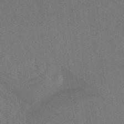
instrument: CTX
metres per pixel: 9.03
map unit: lHb
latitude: -43.6910
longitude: 78.3684
